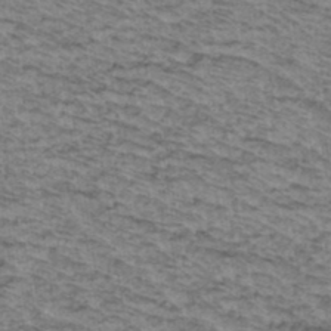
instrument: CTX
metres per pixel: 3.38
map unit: Hto
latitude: 37.4805
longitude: -46.6869
